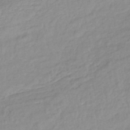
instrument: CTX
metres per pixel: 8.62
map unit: lHb
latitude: -42.6896
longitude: 72.4062
